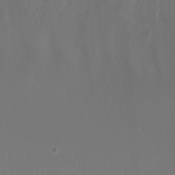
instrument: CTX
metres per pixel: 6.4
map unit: eHh
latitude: -3.4265
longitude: -76.1577
